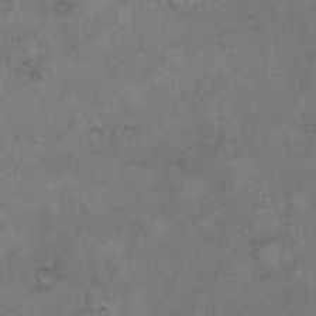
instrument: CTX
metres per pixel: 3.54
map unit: Hto
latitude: 9.6316
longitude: -60.5734
